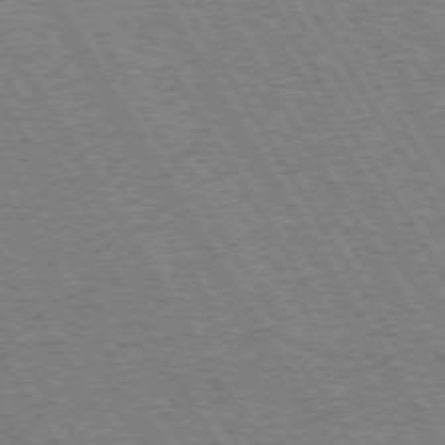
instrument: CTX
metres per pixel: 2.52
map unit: Hpe
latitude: 73.3104
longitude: -144.1011
